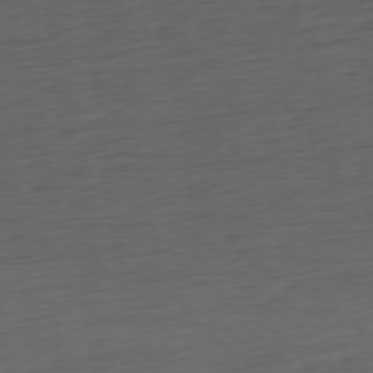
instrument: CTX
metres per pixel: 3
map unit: Ap
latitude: -77.0109
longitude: -73.8395
